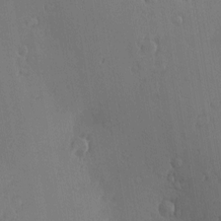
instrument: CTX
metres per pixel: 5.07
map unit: Nve
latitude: -7.6533
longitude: 173.8422
